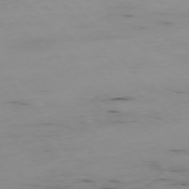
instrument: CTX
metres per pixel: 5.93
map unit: Ap
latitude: -75.2565
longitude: -79.2159
